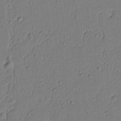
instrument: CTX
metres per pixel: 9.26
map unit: lAvf
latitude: 5.5938
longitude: 165.6344
